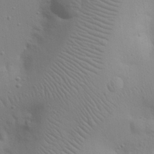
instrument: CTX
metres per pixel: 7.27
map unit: eHh
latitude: 25.0647
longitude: -69.9150
